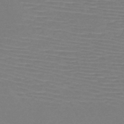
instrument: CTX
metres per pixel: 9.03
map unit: HNb
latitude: -46.5573
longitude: -42.3278
